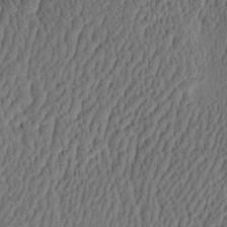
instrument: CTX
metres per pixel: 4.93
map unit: eHh
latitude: -3.0108
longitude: 17.0865
